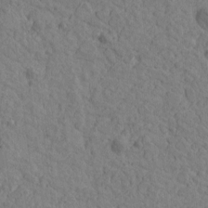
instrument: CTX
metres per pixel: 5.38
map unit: Htu
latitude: -1.7478
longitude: -175.7828
